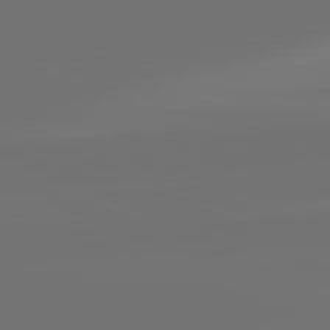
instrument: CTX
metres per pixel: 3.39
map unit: lApd
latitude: 82.1766
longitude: -160.8191
